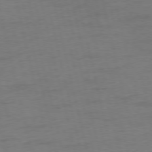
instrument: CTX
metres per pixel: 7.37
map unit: Ap
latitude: -75.4077
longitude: -74.2900
